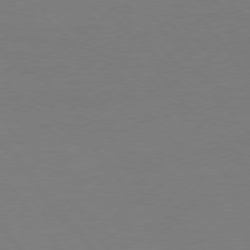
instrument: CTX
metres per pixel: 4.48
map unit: Hpe
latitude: 75.5749
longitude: -140.7057
